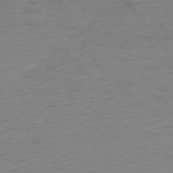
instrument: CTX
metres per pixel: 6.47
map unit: Ap
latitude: -74.9164
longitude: -71.4048
